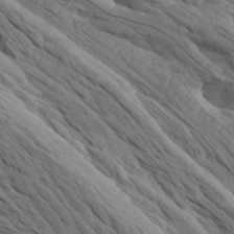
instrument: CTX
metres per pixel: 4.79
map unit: Htu
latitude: -3.8233
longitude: -73.0459
